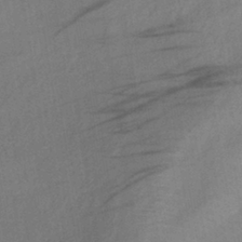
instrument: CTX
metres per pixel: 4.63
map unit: lHb
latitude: -37.9367
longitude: 72.5762
